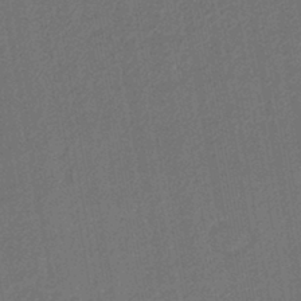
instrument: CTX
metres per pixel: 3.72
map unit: lHb
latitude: -42.9541
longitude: 61.2376
